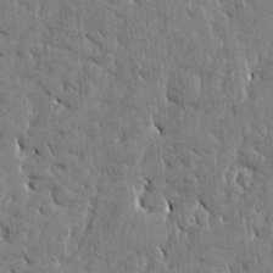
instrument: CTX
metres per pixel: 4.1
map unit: Htu
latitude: -4.2361
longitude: 176.6519
